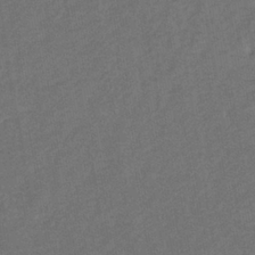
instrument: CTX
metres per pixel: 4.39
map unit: eHb
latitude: -33.6155
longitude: 74.1984
